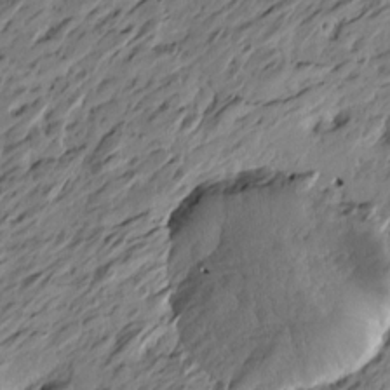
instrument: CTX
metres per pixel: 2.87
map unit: Htu
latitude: -5.5210
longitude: -178.8191
